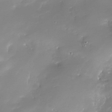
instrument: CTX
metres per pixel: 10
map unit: Nhe
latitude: -32.8786
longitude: -117.6694
